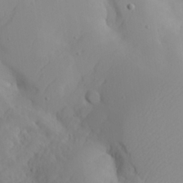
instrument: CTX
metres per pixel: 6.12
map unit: Aa
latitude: 24.2711
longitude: -127.4993
